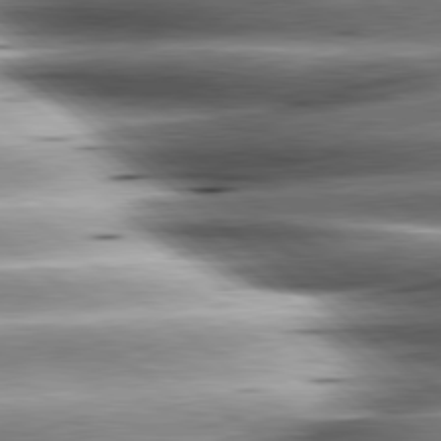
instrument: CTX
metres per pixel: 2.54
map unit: lApd
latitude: 80.7057
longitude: -143.4427
